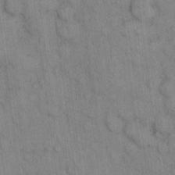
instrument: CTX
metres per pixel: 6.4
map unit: eHh
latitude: 14.7436
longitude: -63.1215
